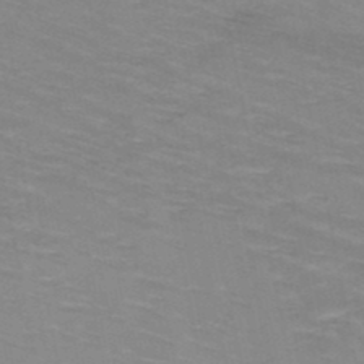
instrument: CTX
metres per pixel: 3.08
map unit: HNb
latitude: -47.7666
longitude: -46.9703
